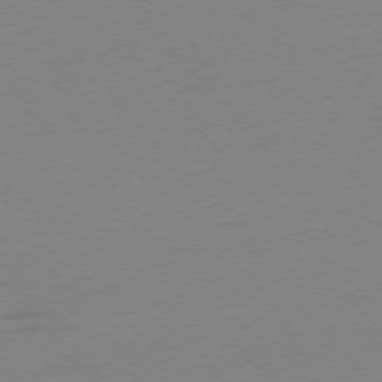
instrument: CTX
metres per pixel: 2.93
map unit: Ap
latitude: -76.1417
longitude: -72.1578
